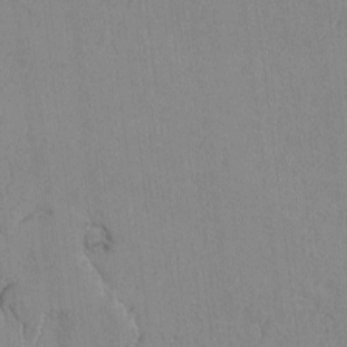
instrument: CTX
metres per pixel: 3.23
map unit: lAvf
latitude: -5.9556
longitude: -114.6679
